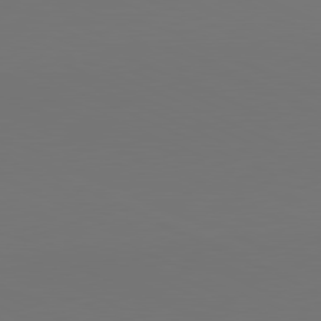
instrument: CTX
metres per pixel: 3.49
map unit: lApd
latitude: 81.3482
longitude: 147.3132
